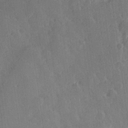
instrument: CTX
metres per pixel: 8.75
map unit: Hve
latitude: 27.7639
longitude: 145.3510
